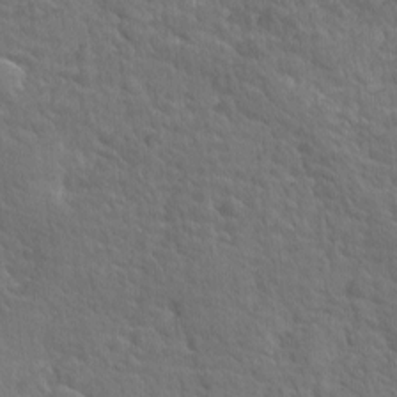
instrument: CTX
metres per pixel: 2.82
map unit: Ave
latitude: -10.2551
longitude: -120.3657
